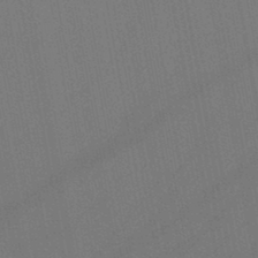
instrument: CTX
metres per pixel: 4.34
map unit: lHb
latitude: -46.7463
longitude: 71.5399
